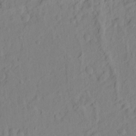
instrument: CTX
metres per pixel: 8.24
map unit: Hto
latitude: -7.1809
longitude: -47.3860
